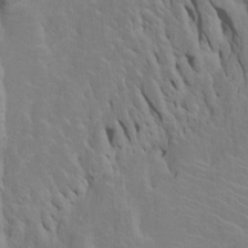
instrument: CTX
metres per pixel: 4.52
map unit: Htu
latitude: -6.8219
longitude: 144.8219
